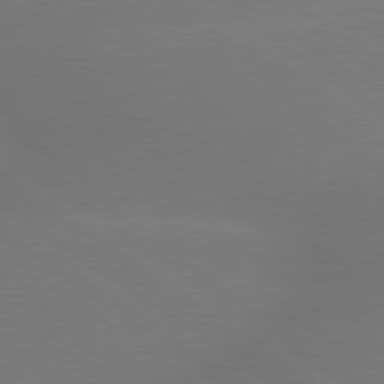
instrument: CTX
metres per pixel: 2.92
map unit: lApd
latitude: 79.2726
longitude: -151.6316
